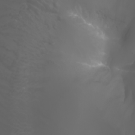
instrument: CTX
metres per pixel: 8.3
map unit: Htu
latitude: -5.1809
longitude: -89.6883
